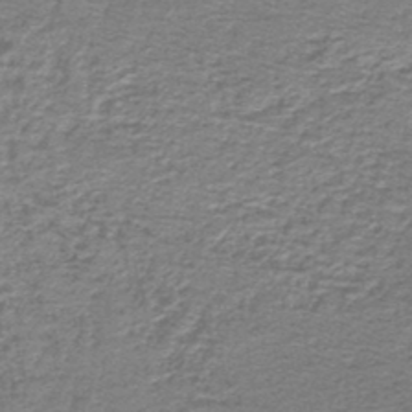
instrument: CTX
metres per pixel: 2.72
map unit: lHb
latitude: -44.6519
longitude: 56.7652
